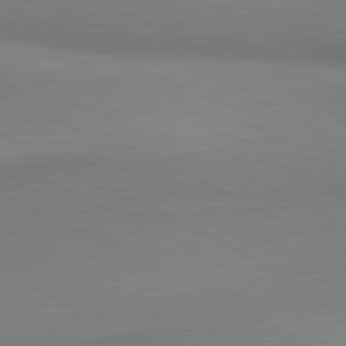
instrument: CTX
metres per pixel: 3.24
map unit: lApd
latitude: 80.6113
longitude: 167.3321
